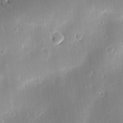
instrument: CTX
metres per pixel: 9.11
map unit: Hve
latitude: -10.1606
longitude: 174.3684
